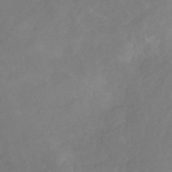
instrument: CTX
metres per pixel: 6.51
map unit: HNb
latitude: -30.9730
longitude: 62.6329
